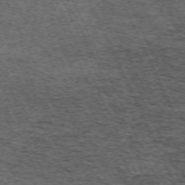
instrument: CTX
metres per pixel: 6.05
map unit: Hpe
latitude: -70.6708
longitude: 11.0298
